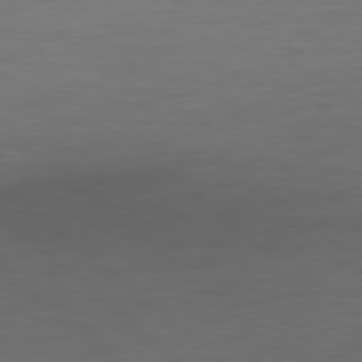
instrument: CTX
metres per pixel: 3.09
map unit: Hpe
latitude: 77.8394
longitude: -126.5924
